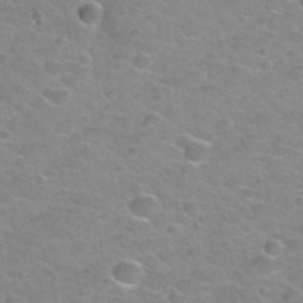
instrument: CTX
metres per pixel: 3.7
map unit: Nhu
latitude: 32.1577
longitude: -53.6694
